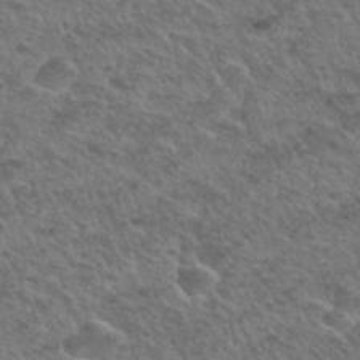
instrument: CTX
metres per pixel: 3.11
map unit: Hto
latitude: 32.8569
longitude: -49.8961
